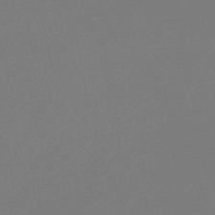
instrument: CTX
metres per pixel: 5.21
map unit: lHb
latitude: -46.5384
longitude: 65.9178
